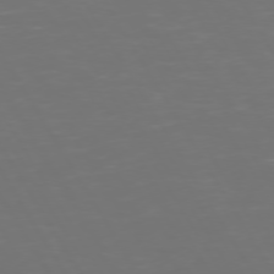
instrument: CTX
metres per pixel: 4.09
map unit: Hpe
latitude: 72.4790
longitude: -126.7057
